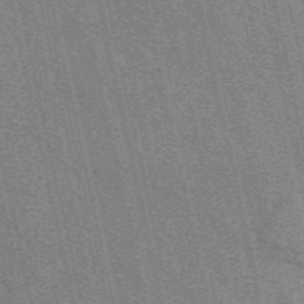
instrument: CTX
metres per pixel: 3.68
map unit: eAb
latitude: 48.7057
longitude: 105.8422
